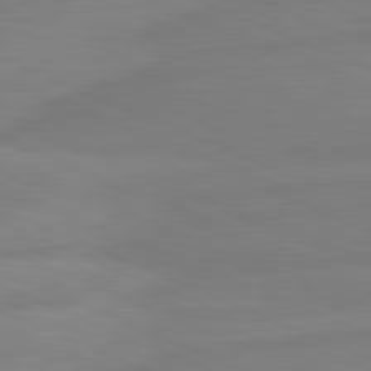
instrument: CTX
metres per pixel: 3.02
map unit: lApd
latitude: 81.7639
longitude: -174.0633
